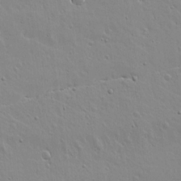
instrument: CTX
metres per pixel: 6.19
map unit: lAvf
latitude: 15.7072
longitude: -125.2348
